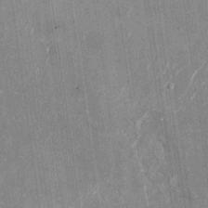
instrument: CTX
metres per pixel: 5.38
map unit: Nhu
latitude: -28.2928
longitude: -74.7624
